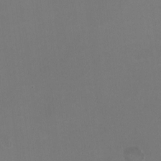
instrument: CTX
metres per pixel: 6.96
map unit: HNhu
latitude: -2.2361
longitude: -2.2711
